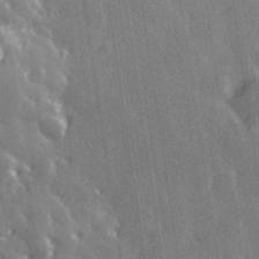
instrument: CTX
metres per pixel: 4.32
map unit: Hve
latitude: 28.1389
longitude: 147.1431
